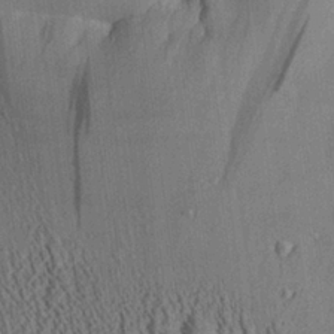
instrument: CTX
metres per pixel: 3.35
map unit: Aa
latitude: 26.2145
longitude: -134.8569
